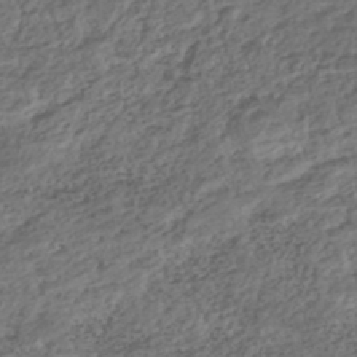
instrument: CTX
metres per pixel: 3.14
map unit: ANa
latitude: -42.4062
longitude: 108.8219
